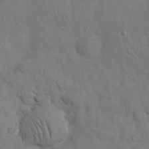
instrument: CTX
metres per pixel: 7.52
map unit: Nhu
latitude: 27.8772
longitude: -69.6883
